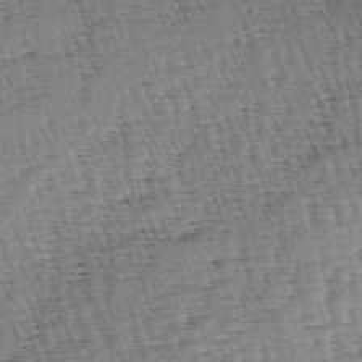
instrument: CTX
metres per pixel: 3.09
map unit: lAa
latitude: -3.7099
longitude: -122.9136
